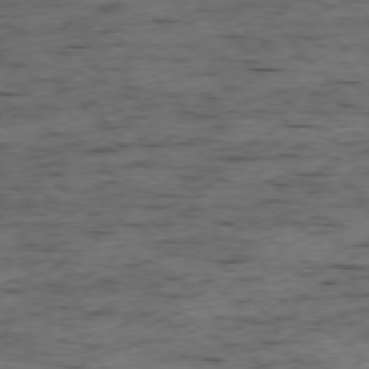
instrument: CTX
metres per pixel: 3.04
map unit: Ap
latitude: -76.5763
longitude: -91.4804
